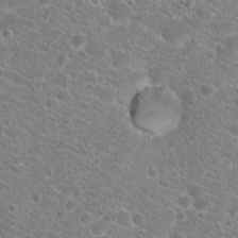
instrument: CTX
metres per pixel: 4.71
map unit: Hto
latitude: 20.0444
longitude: -38.4979
